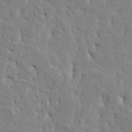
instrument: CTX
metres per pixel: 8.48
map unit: HNhu
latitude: 7.8772
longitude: -3.1403
